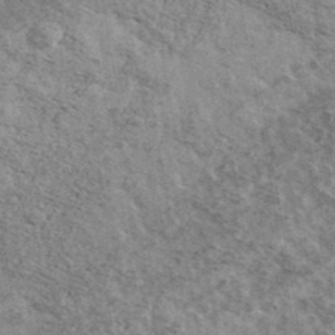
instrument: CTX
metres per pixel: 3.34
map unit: Ave
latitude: 41.4615
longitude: -108.7246
